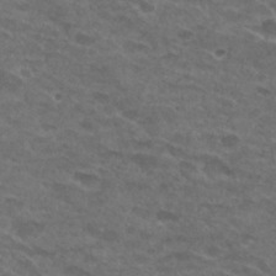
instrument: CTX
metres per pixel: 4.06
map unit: Hto
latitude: 30.2712
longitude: -47.8962
